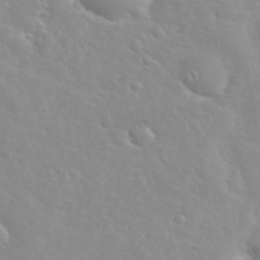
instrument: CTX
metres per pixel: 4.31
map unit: eHh
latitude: 35.5938
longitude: -60.2333
